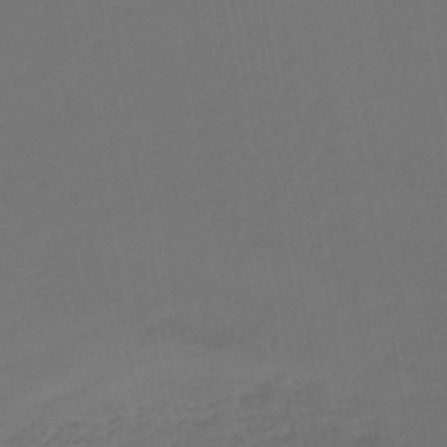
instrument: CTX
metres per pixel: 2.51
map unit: lHb
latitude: -43.9178
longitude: 59.8044
